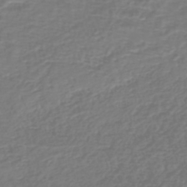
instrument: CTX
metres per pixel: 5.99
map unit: eHh
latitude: -42.4440
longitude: -33.3293
